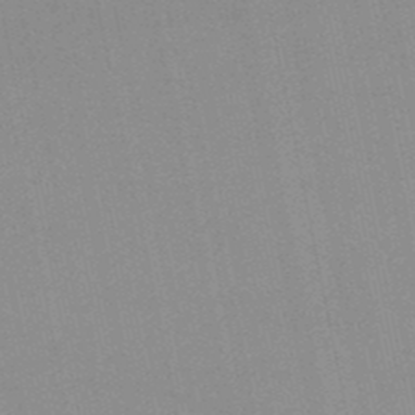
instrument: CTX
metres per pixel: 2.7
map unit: lHb
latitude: -48.7463
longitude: 72.7274
